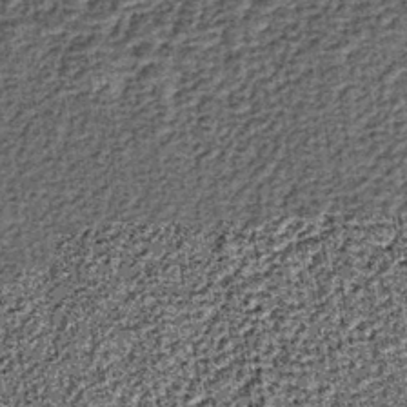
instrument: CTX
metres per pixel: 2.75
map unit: lHb
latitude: -39.8611
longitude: 64.5196
